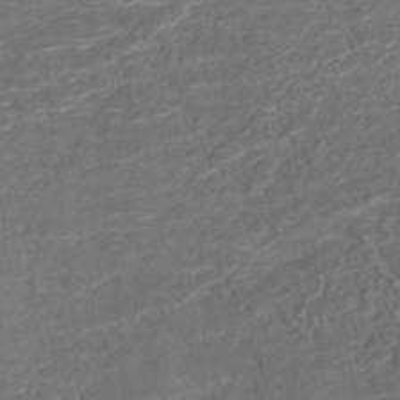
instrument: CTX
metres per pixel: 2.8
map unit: ANa
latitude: 36.5546
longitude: 13.8234
